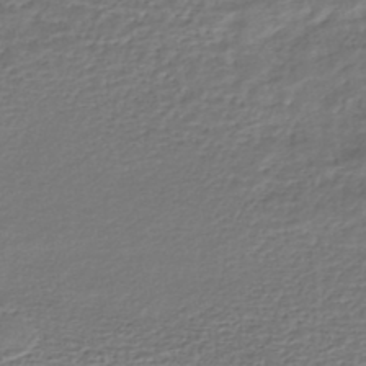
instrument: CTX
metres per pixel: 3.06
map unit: HNhu
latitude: -45.3132
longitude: 101.2564
